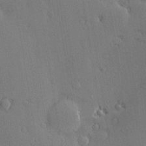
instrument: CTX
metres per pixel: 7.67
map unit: Nve
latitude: -7.8422
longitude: 174.0849
